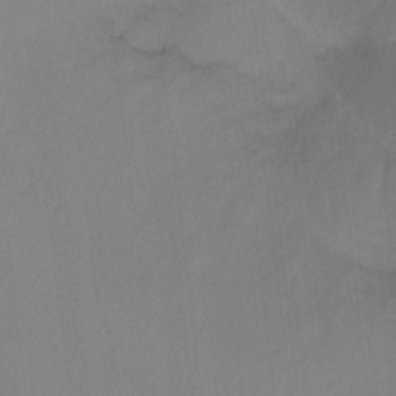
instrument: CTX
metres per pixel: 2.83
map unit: Ht
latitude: -8.9542
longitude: -38.1389
